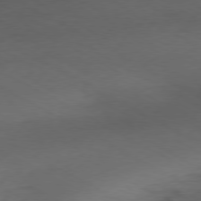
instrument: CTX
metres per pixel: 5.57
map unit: Ap
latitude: -79.3131
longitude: -57.8583
